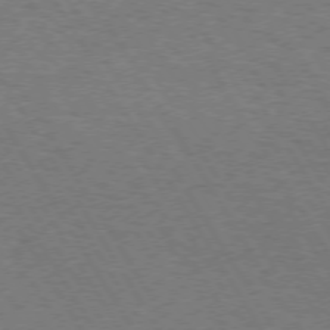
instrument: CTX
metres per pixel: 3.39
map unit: Hpe
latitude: 72.8569
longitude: -129.2915
